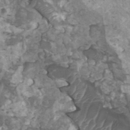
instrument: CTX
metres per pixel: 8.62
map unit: HNhu
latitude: 2.7246
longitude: 3.5399
